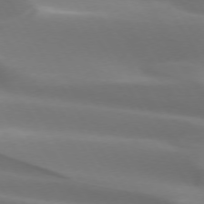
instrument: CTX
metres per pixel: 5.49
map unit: lApd
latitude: 73.3293
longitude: -50.0444
